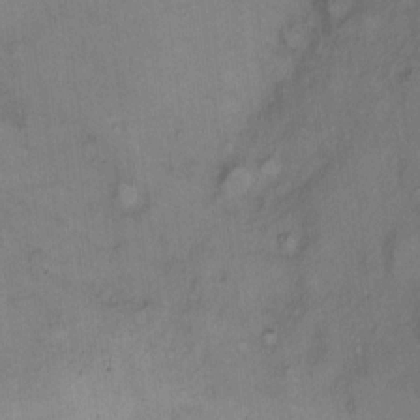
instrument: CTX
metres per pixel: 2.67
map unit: Hto
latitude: 6.4034
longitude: -37.9717
